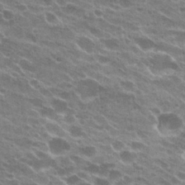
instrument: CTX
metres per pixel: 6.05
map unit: Hto
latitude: 23.9339
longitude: -41.3103
